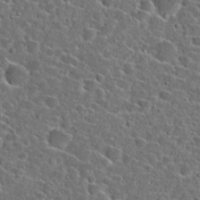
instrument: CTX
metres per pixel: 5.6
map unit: Hto
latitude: 23.9339
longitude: -46.2523
